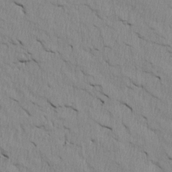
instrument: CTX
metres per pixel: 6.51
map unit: Htu
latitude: 4.1389
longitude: 151.7289
